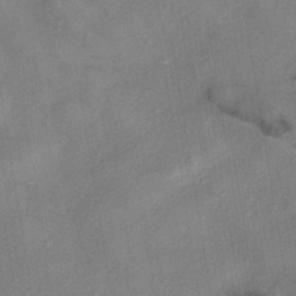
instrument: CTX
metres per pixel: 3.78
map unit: eHh
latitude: -40.8030
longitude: 119.8422
